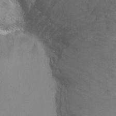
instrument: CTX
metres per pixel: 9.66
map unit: Ht
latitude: -6.5762
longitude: -33.2726
